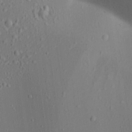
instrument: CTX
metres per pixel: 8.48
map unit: Aa
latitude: 22.7624
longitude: -139.7261
